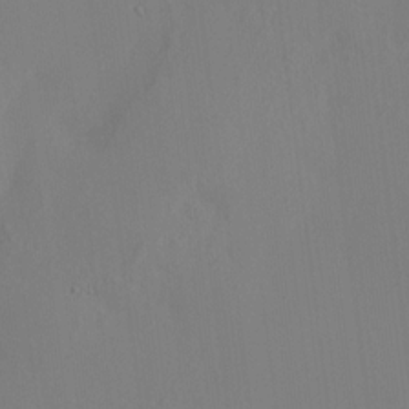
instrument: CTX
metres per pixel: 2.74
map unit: HNhu
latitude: 10.8002
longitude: 22.7274
